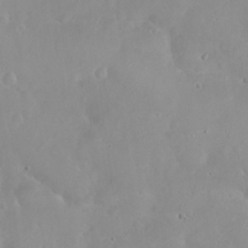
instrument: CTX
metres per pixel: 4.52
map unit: eHh
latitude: 24.9135
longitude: -63.7072
